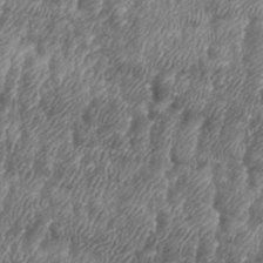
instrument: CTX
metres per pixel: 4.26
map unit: eHh
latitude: 36.2901
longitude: -137.1403
